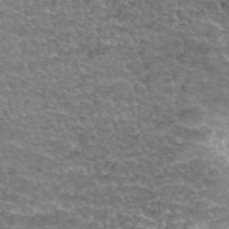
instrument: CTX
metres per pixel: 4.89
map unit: Hto
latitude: 35.4993
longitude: -45.3481
